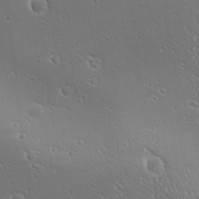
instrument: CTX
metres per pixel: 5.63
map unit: Ave
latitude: 19.0836
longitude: -137.9717
